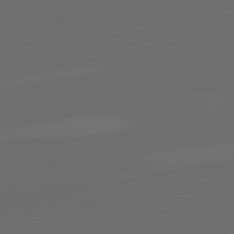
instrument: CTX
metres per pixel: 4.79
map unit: lApd
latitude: 82.2711
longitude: -164.2145
